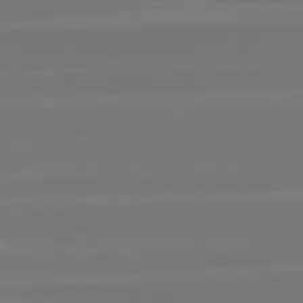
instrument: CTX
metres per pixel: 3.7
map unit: lApd
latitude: 81.7072
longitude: -134.5545
